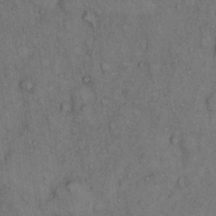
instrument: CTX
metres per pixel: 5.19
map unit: Hto
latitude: 11.1214
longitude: -59.4615
